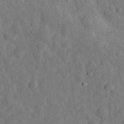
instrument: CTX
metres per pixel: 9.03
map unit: eHh
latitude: 31.4049
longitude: -74.4601
